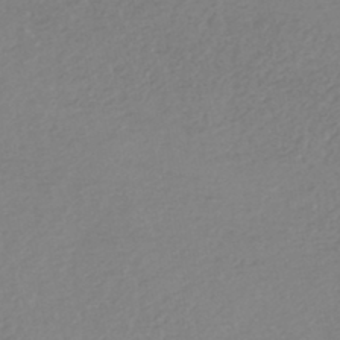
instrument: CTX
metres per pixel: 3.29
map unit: HNhu
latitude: -44.9920
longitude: 95.6910
